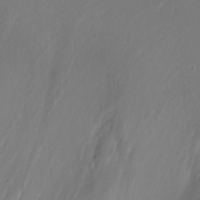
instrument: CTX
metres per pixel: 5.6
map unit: eHh
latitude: -5.9178
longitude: -78.3468
